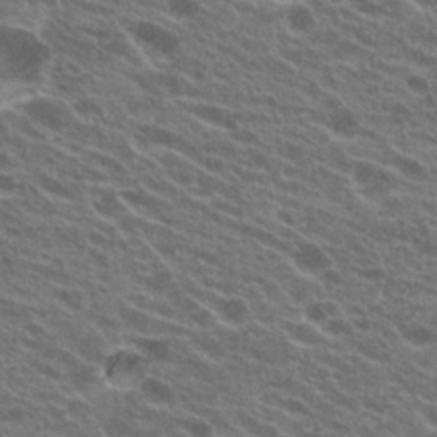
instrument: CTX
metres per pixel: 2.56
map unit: Hto
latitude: 23.2159
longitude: -38.1578
